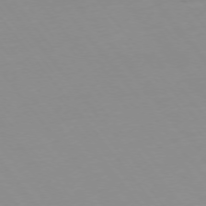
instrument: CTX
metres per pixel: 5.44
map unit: Hpe
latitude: -75.2187
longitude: 3.6154
